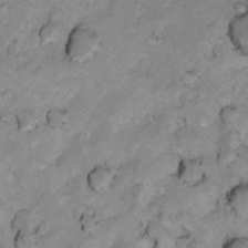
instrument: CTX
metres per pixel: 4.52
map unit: Ht
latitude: 11.5371
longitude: -32.0822
